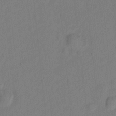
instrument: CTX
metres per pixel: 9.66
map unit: Hto
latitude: 0.0444
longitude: -34.4790
